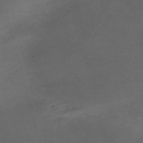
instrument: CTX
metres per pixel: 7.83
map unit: Nve
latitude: -58.9919
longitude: 59.4076
